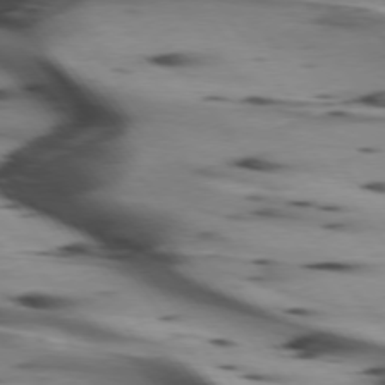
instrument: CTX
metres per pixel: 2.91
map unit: lApd
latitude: 75.1592
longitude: -64.9892
